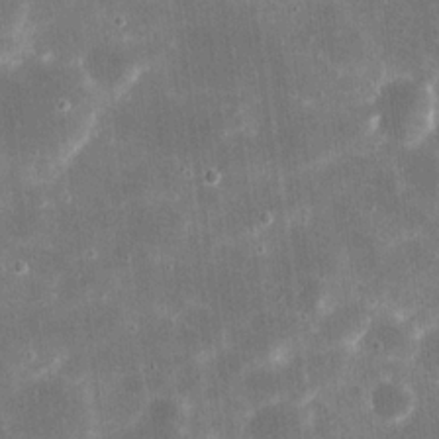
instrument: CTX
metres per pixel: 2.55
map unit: eHh
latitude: 20.7813
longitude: -67.7827
